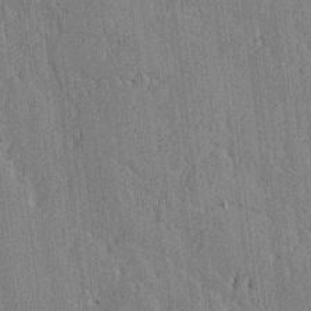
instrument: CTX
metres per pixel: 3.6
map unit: lAvf
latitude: -0.2740
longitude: -107.1592
